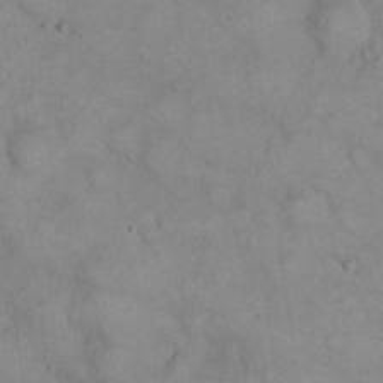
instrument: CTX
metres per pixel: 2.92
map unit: eHh
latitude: 21.0648
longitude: -59.8583
